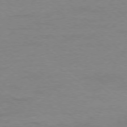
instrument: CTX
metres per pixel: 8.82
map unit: Ap
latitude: -78.2172
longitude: -89.4805
